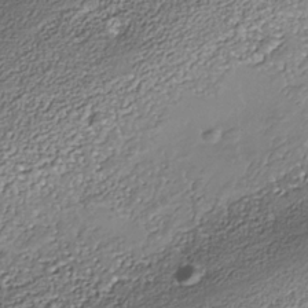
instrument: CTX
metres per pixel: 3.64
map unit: Nhe
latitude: -37.9745
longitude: -89.1592
